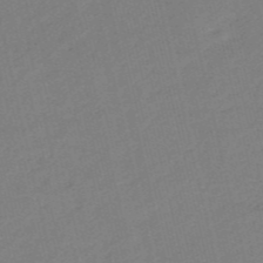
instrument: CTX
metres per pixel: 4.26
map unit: HNb
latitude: -53.5021
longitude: -48.1956
